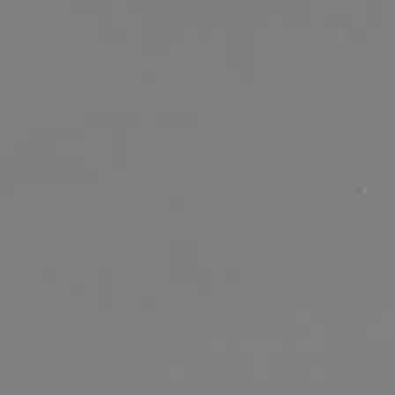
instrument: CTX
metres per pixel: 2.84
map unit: eHh
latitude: -5.6722
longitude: -83.8016
